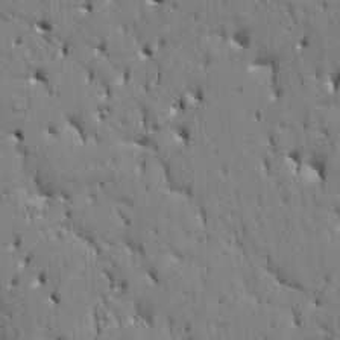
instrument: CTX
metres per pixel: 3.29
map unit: HNhu
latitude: 7.9528
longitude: -4.7435
